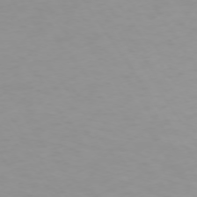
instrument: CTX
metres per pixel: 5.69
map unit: Ap
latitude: -74.4629
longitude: -80.5168
